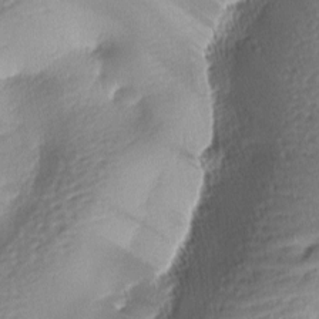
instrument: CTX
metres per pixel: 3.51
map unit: lAa
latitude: -8.4251
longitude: -127.4238
